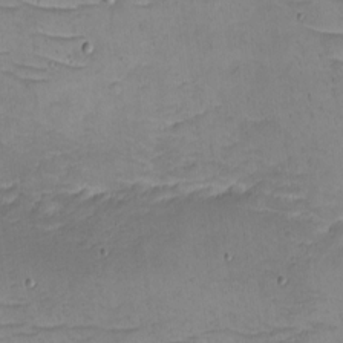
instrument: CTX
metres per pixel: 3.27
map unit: eHh
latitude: -5.1620
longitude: -82.0633
